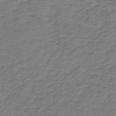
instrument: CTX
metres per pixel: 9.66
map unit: lHb
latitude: -42.5573
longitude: 64.1984
